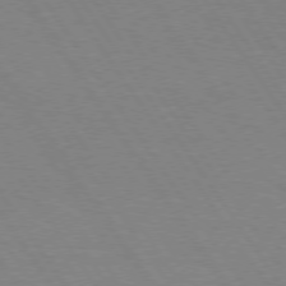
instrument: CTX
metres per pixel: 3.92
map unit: Hpe
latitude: 74.5168
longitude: -140.4034
